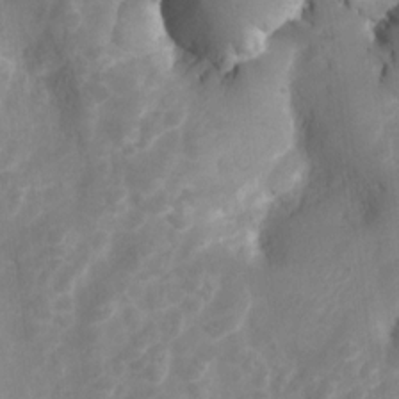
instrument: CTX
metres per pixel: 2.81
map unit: Hto
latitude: 5.4993
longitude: -33.0270
